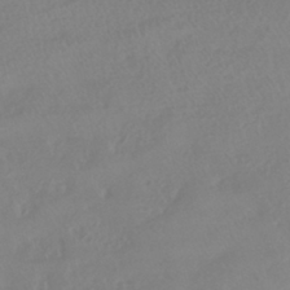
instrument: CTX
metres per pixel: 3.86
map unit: HNhu
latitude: -41.3509
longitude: 93.2943
